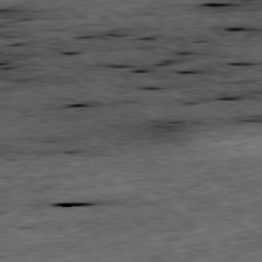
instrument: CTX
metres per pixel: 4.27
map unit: Ap
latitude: -80.7652
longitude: -88.3846
